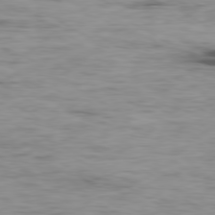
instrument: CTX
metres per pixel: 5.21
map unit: Ap
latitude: -80.1039
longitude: -91.5371
